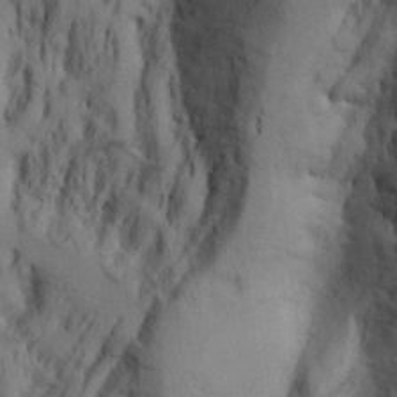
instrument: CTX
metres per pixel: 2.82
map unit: Aa
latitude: 25.9150
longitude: -132.2334
